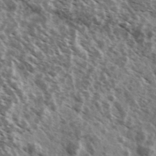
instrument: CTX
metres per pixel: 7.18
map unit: Ave
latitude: 37.9150
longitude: -108.6679
